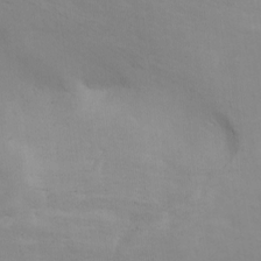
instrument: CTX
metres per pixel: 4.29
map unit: Nhu
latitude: -8.3117
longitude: -66.7246
